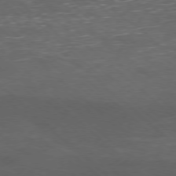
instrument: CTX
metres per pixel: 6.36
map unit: Ap
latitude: -77.8611
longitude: -68.1956
